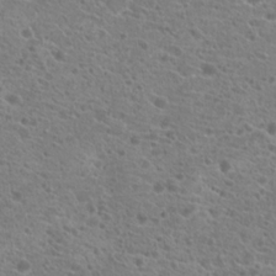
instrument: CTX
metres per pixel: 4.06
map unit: Hto
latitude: 21.1403
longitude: -40.9135
